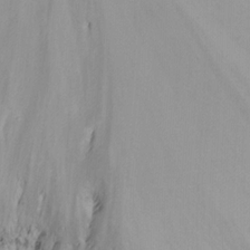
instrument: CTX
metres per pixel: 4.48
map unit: Ht
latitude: -8.8975
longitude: -39.2159
